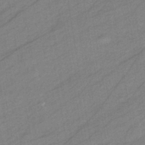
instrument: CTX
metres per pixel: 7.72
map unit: eHb
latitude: -41.2376
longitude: 83.0864
